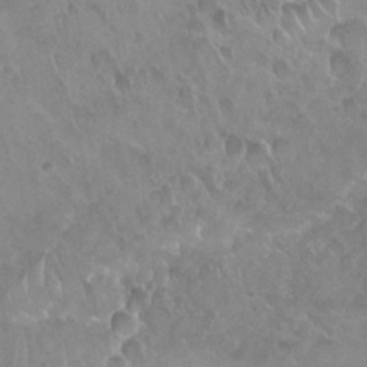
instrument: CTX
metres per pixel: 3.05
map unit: Nhu
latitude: 26.5357
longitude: -53.7450
